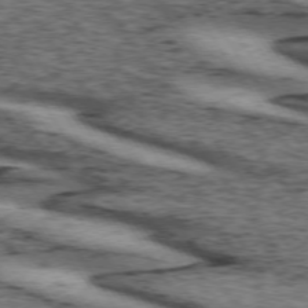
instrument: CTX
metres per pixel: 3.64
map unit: lApd
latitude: 73.6883
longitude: -75.2726
